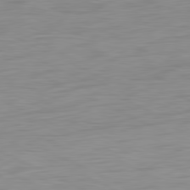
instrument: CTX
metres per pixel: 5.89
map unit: Ap
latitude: -81.8045
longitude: -77.4048
